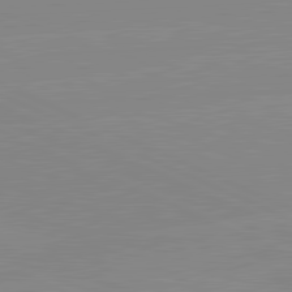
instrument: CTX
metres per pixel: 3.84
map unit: lApd
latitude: 81.6127
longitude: -156.0255
